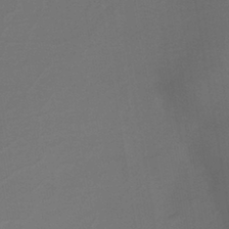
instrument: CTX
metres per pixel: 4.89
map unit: lHb
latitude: -39.6533
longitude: 71.9745
